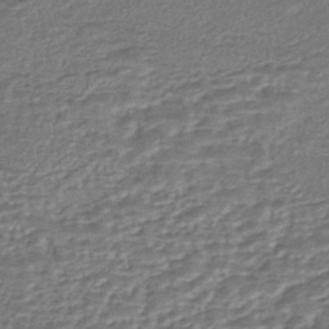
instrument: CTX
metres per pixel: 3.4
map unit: eHh
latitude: -43.6532
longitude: 121.6533
